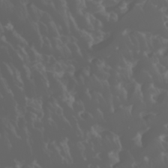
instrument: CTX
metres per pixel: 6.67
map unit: Htu
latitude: -0.9542
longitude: -76.1200
